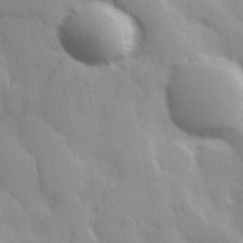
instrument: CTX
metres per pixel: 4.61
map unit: Hve
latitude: 31.0459
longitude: 150.8975
